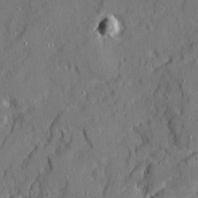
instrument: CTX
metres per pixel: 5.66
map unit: Ave
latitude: 21.0459
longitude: -128.8191
